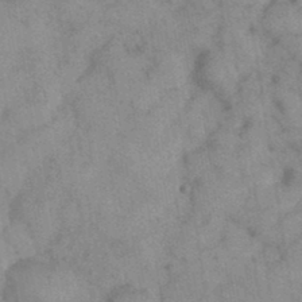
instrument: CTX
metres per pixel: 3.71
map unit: eHh
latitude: 38.0444
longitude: -67.1214
